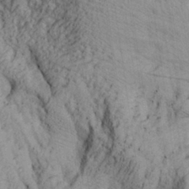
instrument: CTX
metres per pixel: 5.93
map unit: Aa
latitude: 28.2522
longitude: -134.6112
